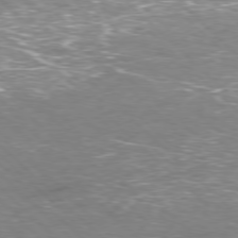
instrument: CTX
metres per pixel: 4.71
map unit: Hpe
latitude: -77.9178
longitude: 15.1620
